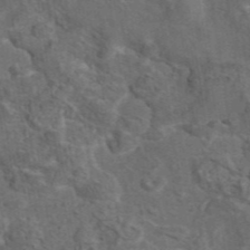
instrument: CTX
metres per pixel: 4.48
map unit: eAb
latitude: 43.8583
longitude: 111.1620
